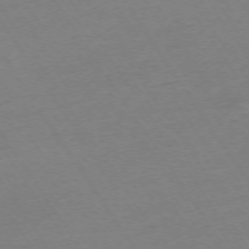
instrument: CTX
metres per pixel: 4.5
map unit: Ap
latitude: -73.6155
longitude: -85.6316
